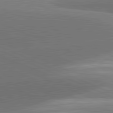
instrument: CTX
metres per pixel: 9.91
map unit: lApd
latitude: 82.0633
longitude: -154.9703
